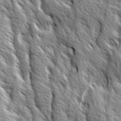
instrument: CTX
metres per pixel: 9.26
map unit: Ave
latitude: 14.4601
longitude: -133.5560
